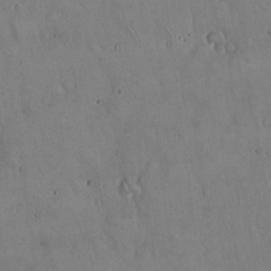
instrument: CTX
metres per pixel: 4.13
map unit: Hto
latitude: 17.3671
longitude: -59.6127
